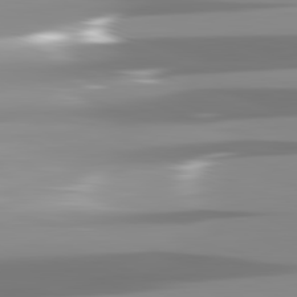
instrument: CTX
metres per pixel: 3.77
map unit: lApd
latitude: 82.1577
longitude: -138.2333
